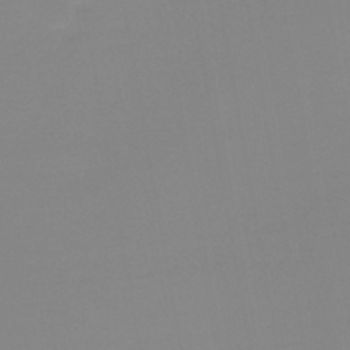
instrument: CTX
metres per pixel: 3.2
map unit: lHb
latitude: -44.0850
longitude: 64.0661
